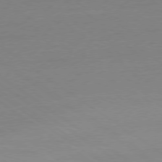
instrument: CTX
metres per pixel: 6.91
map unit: Ap
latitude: -79.2376
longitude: -55.0458
